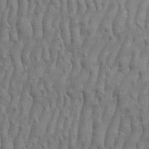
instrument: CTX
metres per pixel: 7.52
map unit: eHh
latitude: 33.4426
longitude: -140.7813
